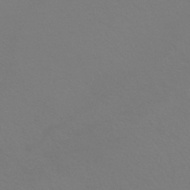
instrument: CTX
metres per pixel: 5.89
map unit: HNhu
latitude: -41.6911
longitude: 93.6533
